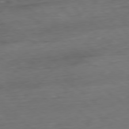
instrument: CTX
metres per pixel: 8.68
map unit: Ap
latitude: -78.5762
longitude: -88.0255
